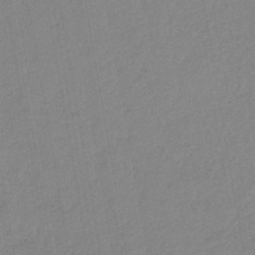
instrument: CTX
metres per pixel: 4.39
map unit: lHb
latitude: -42.1038
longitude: 73.7288
